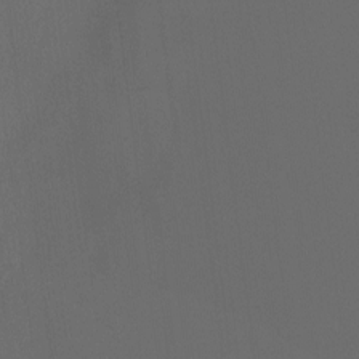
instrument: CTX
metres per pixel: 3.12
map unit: HNhu
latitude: -0.7086
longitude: -0.0255
